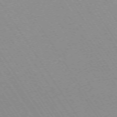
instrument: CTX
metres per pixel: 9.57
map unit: Ap
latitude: -73.4454
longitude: -70.5168
